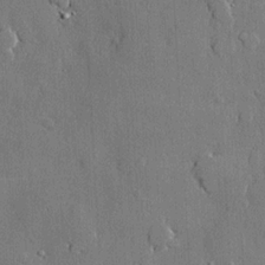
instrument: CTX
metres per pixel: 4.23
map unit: lHvf
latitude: 20.9136
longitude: 145.9367
